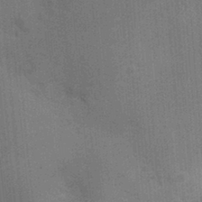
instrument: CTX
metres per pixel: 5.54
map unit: Ht
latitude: -1.4833
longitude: -15.6127
